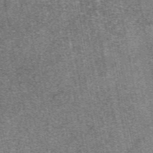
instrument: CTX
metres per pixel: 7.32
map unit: eAb
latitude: 48.1389
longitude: 106.8786
